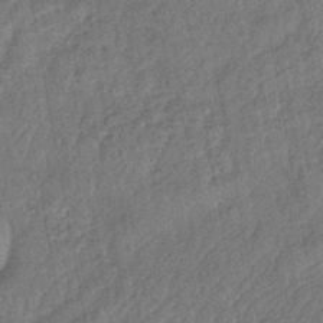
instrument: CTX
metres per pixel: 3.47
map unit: lHb
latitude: -43.6343
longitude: 80.4629
